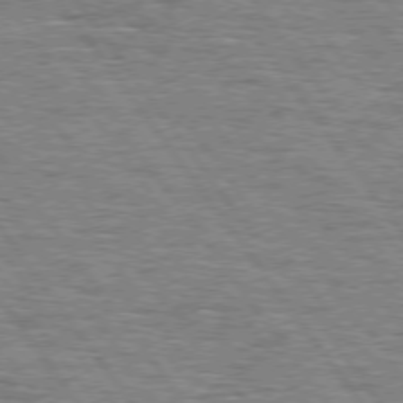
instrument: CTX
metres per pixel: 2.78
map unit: Hpe
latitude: 74.7435
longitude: -138.3278
